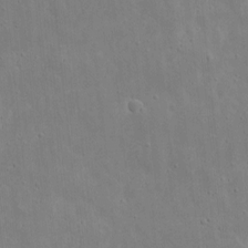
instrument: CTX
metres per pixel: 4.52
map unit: eHh
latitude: 9.5749
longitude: -72.6680
